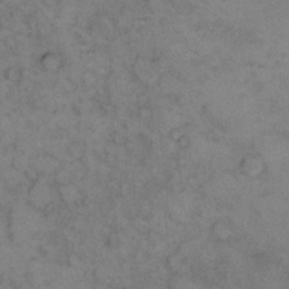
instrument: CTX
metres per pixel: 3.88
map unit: eHh
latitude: 13.8583
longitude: -63.4616
